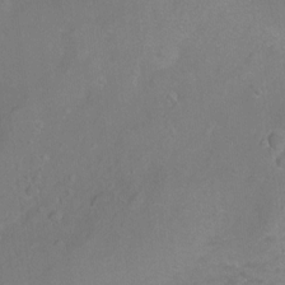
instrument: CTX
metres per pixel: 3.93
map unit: Ht
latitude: -8.3684
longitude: -36.7435
